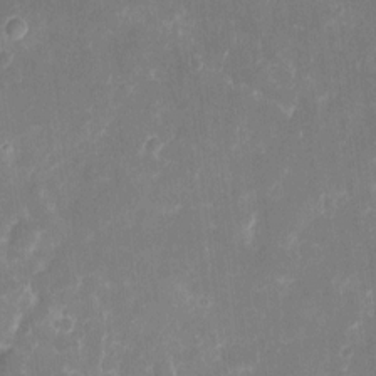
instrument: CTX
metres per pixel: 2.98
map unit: eHh
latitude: 8.3845
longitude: -70.3845
